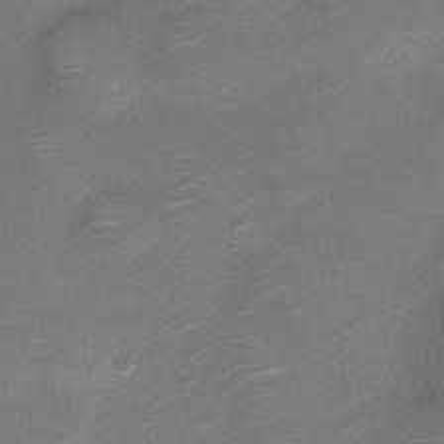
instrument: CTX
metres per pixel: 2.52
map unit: Nve
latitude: -20.5951
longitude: 105.4832
